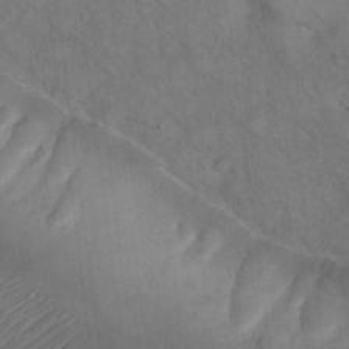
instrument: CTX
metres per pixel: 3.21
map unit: Hto
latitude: 23.7450
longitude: -51.0269
